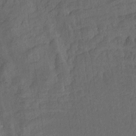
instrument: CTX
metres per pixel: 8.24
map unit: Aa
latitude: 14.0633
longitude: -144.8191
